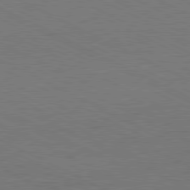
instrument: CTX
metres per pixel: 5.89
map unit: Hpe
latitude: -81.2943
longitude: 18.3117
